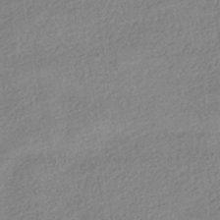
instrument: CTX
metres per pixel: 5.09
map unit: HNhu
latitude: -40.9919
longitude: 96.2173
